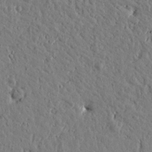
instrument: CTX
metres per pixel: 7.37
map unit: Htu
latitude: 0.7057
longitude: -178.9514
